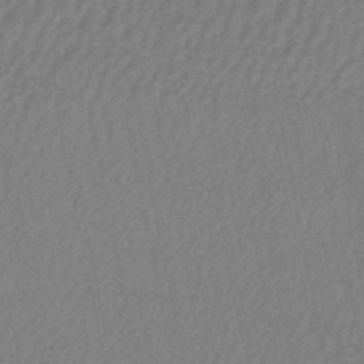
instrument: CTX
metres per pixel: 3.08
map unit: lHb
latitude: -43.8422
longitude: 76.8597
